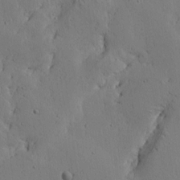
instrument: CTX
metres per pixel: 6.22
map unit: lAa
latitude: 6.8758
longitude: -114.3089
